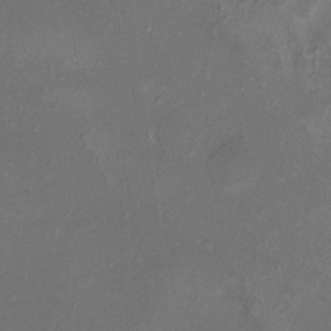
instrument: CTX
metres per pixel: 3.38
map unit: HNhu
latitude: 5.1214
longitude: 9.3698
